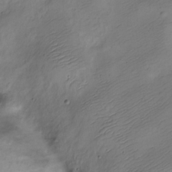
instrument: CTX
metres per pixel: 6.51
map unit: Nve
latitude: -24.5385
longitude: 105.8611
